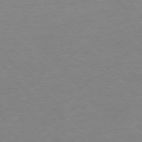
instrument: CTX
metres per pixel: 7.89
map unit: Ap
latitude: -76.9542
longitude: -88.5735
